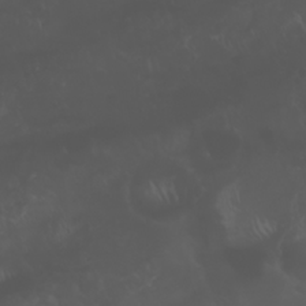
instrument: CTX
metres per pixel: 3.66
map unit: Nhu
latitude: 22.7246
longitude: -64.7435
